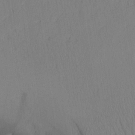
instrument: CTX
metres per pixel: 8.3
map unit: Aa
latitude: 25.1214
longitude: -133.0081
